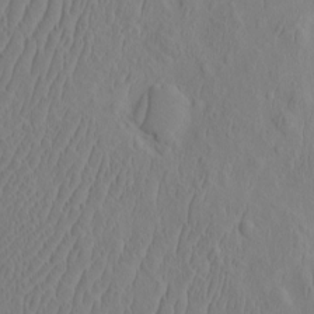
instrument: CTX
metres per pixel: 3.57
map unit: eHh
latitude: -2.5006
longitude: 19.0864
